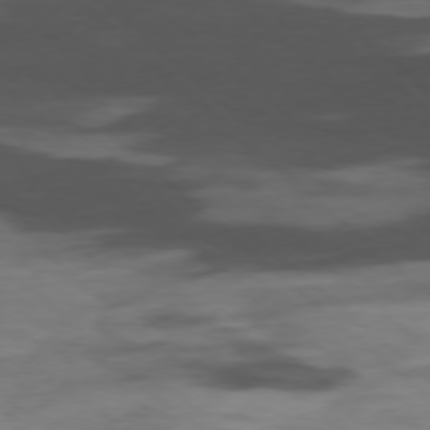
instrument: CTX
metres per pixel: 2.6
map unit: Hpe
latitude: -78.6329
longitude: -19.3292
